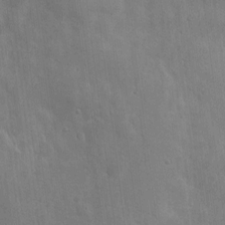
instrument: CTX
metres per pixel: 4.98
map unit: eHh
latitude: 7.0269
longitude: -72.3279
